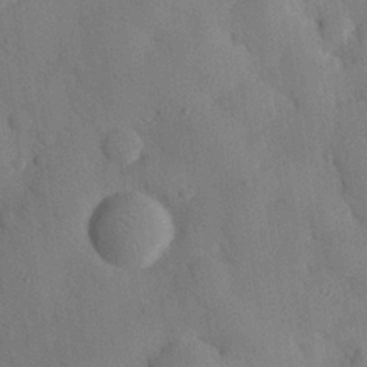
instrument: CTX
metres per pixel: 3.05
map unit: eHh
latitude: 26.8569
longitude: -76.7246
